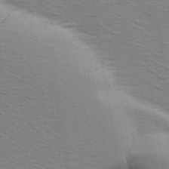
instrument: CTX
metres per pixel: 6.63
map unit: Ave
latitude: 14.8947
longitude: -102.6679
